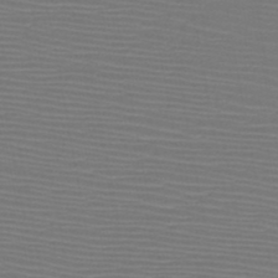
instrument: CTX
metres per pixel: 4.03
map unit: HNb
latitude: -46.9352
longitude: -42.5735
